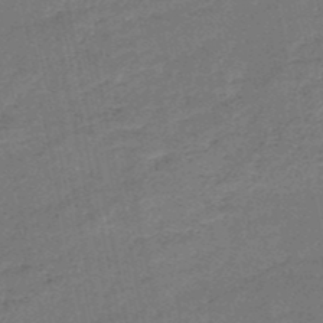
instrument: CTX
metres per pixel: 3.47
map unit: HNb
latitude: -51.1053
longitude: -40.2711
